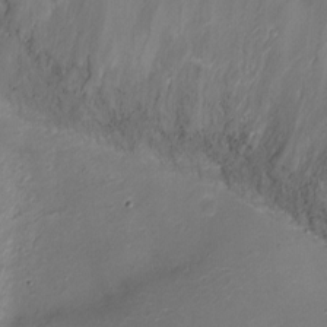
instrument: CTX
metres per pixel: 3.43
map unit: Ht
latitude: -10.4440
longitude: -20.0633
